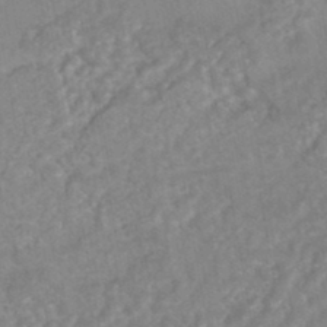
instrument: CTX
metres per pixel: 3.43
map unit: HNhu
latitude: -45.3510
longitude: 92.0661
